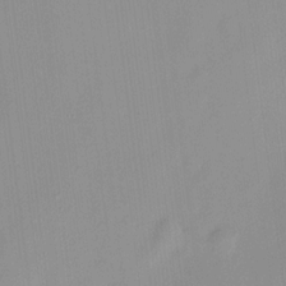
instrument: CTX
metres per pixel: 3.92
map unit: HNhu
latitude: 11.6127
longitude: 9.4832
